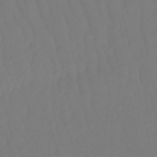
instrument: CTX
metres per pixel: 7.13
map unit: eHb
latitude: -50.5196
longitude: 76.6330
